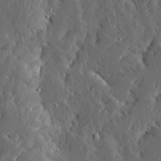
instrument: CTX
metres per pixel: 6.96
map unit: Ave
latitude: 13.6127
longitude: -136.2712
